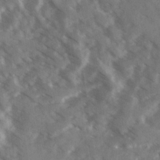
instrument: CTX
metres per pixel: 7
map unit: Ave
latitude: 17.8583
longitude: -130.9703
